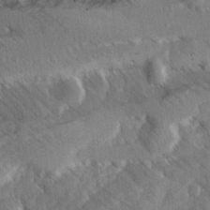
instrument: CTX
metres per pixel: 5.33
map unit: Ave
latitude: 8.3278
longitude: -104.1578
